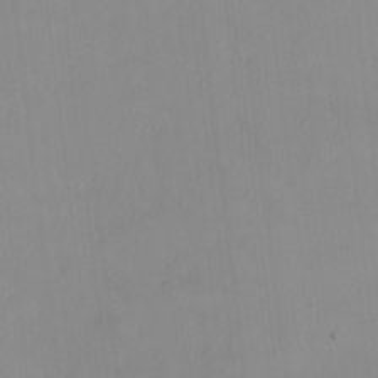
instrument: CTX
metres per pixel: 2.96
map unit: HNhu
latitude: 5.1025
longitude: 1.7100
